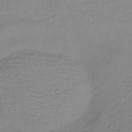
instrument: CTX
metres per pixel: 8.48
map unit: lHb
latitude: -41.7855
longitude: 71.0487
